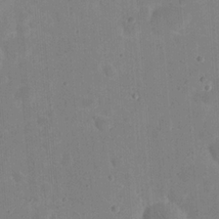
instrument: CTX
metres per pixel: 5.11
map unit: eHh
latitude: 21.0837
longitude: -63.2348
